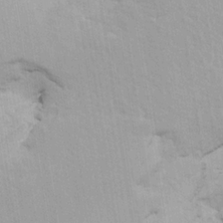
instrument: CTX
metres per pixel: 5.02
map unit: HNhu
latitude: 6.9514
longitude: -2.1955
